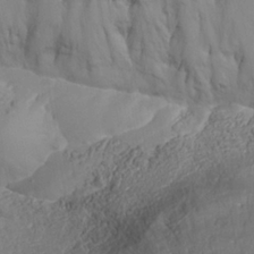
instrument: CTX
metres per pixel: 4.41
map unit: Nhe
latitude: -36.9730
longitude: 138.3118
